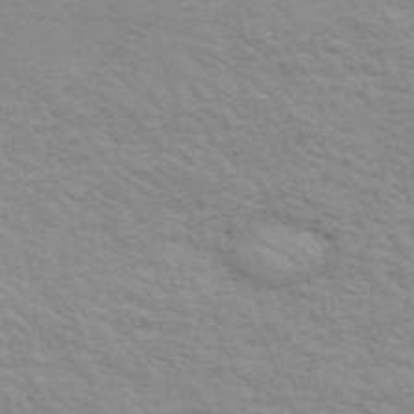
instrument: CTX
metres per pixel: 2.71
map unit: ANa
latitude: 48.9514
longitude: -74.1578
